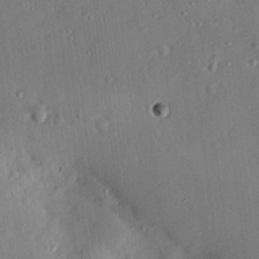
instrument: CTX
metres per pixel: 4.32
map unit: lHvf
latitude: 14.4790
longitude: 179.2376
